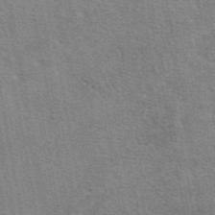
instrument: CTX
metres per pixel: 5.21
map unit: eAb
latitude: 48.8569
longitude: 114.7652
